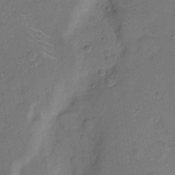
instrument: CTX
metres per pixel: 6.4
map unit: Hto
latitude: 6.2711
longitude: -62.4601
